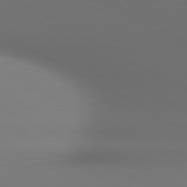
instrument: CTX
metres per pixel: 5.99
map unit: lApd
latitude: 81.0269
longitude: 136.8408
